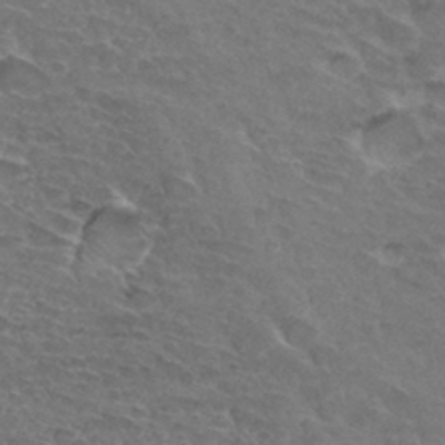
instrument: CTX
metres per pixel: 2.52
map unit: Hto
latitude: 33.2348
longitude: -45.8583
